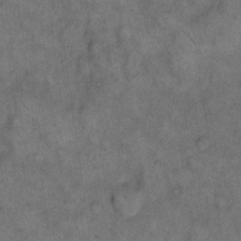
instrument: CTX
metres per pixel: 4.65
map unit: eHh
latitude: 14.2901
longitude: -65.1403
